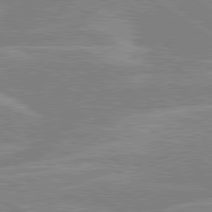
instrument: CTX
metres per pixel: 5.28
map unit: lApd
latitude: 80.0822
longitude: -121.9528
